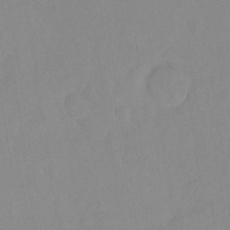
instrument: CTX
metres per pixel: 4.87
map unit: Ht
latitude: -13.4455
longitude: -57.7638
